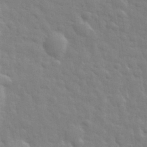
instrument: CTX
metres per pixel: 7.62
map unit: eHh
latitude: 32.4790
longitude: -70.4223
